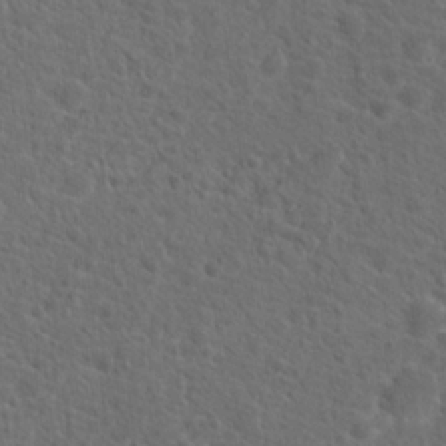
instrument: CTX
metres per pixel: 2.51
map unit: Hto
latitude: 19.8205
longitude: -38.7813
